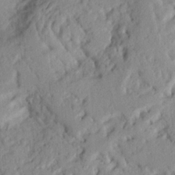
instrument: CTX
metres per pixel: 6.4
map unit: Nhu
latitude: 20.7058
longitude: -76.8191
